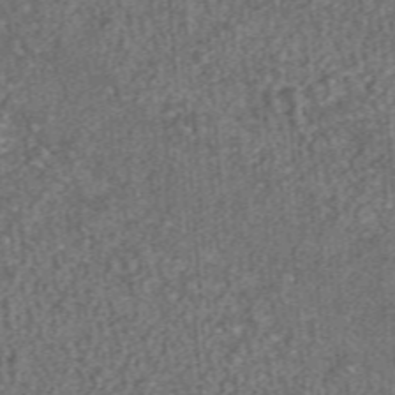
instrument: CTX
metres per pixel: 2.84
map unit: ANa
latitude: 36.5924
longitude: 15.3321
